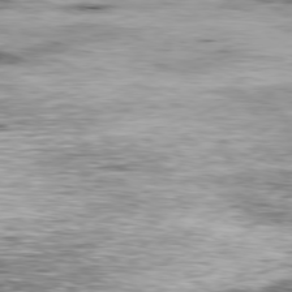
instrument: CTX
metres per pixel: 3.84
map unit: Ap
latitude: -80.0283
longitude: -76.0444
